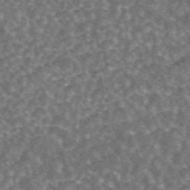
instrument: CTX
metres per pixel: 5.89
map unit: ANa
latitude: 44.6868
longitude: 29.6533
